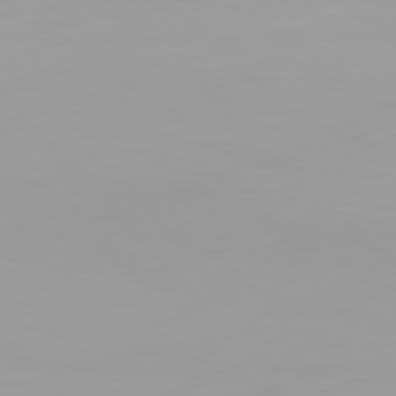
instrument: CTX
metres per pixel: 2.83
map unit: Hpe
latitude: 75.9717
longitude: -143.3104
